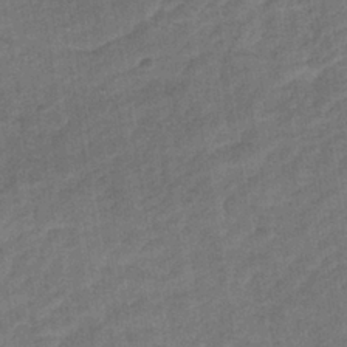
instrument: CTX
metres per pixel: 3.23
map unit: eHb
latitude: -36.1983
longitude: 77.6533
